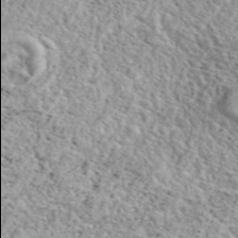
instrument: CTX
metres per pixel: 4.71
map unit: eAb
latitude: 44.1578
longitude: 114.0094
